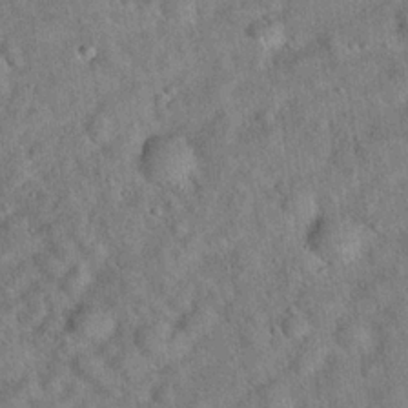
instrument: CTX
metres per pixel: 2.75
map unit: Hto
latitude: 20.0633
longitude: -53.5560
